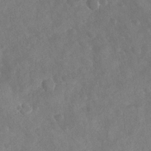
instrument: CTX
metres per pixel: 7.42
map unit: Nhu
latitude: -30.3306
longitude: -60.2900
